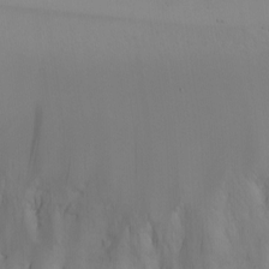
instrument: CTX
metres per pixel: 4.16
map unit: Nhu
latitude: -7.6533
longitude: -68.9324
